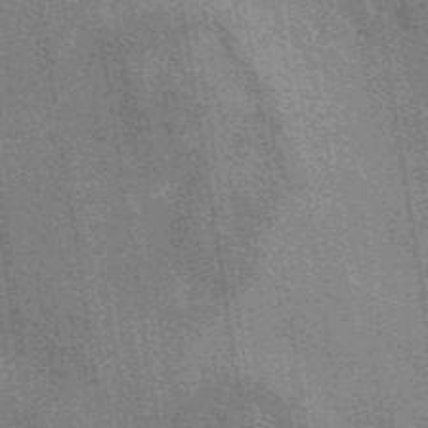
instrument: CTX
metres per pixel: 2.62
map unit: eAb
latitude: 40.5167
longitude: 107.1809
